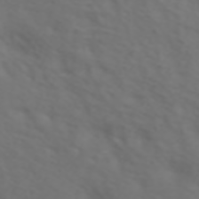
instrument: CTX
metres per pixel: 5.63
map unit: ANa
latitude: 42.5357
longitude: 34.5007
